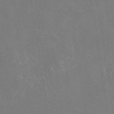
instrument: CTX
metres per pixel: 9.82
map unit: eAb
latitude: 46.4601
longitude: 111.2376
